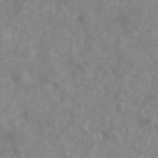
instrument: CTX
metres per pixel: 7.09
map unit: ANa
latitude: 46.1767
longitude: 26.2361
